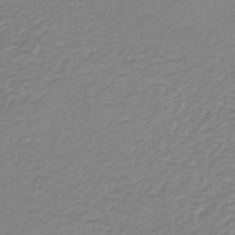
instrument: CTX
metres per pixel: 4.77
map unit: lHb
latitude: -41.0486
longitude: 64.4251
